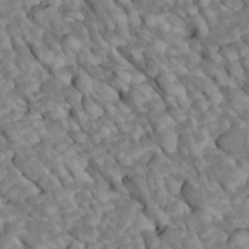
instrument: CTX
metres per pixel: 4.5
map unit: Htu
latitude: 1.8205
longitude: 144.0661
